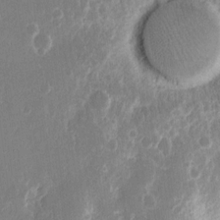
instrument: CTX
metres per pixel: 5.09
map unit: eHh
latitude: 12.1767
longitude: -71.6505
